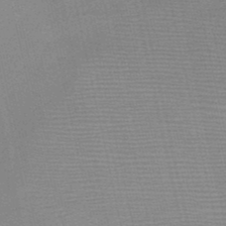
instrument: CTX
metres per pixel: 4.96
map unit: HNb
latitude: -48.1984
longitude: -41.2348
